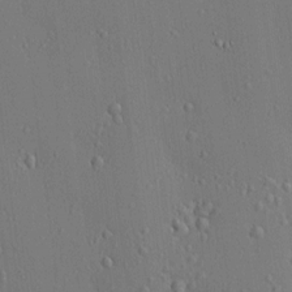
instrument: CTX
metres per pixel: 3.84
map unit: HNhu
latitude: 5.8961
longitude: 15.2754
